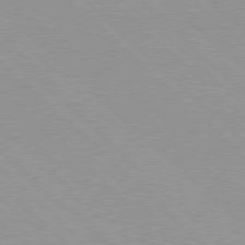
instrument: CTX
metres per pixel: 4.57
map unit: Hpe
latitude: 77.8016
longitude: -153.4616
